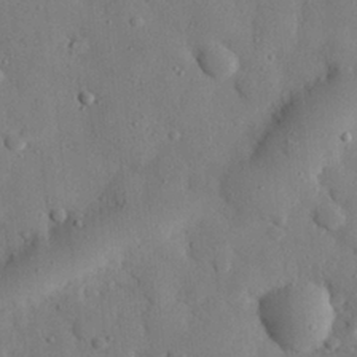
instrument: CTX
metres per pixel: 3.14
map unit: eHh
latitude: 27.9150
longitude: -77.5938
